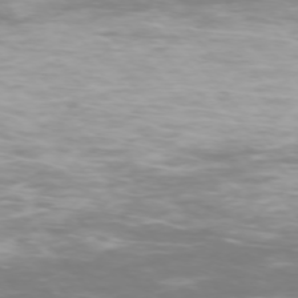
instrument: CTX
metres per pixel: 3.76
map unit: Ap
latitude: -75.6344
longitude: -76.8191
